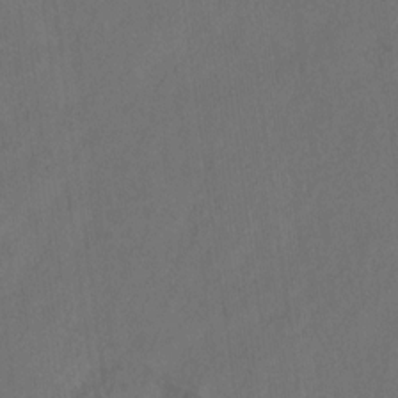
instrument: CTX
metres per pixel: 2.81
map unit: Hto
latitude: 8.6491
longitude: -34.5545
